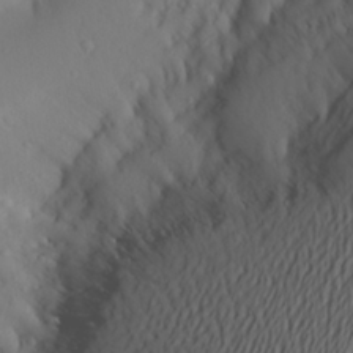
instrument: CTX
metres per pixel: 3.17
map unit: Aa
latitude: 27.0836
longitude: -147.0837
